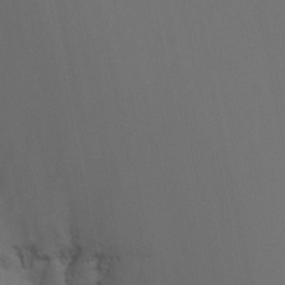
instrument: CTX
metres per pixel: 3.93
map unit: Nhu
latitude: -5.1620
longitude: -90.3089
